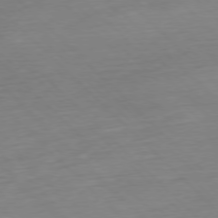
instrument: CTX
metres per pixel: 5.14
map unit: Hpe
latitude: -77.7667
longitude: 12.9731
